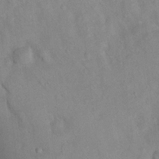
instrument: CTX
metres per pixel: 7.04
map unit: Nhu
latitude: 1.0458
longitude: -17.9906
